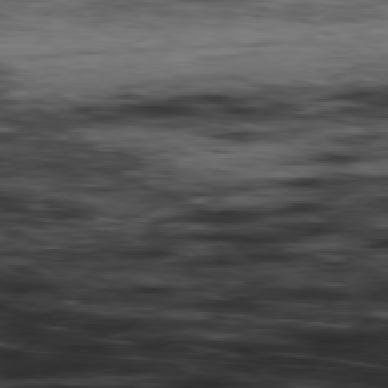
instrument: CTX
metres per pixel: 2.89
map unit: Hpe
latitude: -80.4629
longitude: 23.6344
